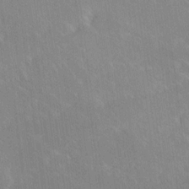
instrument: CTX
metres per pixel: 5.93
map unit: Ave
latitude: 18.8758
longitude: -136.6302
